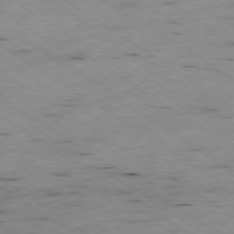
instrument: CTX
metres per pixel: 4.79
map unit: Hpe
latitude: -79.0486
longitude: -20.8191
